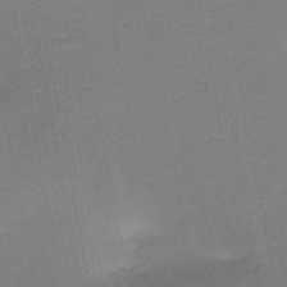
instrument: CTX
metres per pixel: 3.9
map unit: HNb
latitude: -46.6140
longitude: -44.5546
